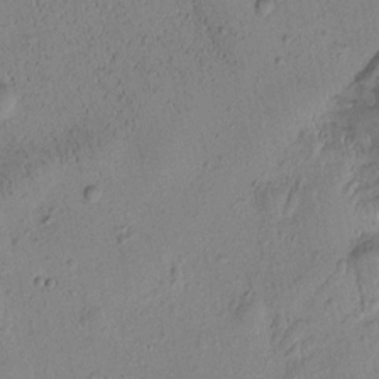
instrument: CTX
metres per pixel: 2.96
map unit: Htu
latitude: -1.4077
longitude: 173.0297
